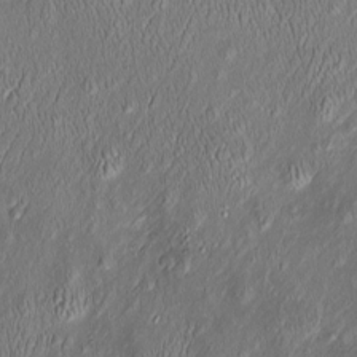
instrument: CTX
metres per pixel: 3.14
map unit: Htu
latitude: -6.7463
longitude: 157.5588
